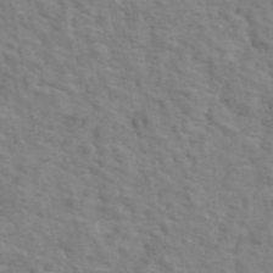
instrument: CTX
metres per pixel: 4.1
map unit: ANa
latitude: 46.0633
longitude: 29.5399
